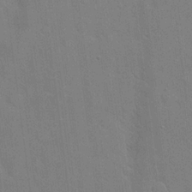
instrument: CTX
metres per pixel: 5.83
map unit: Hto
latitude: 20.8380
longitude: -54.2522
